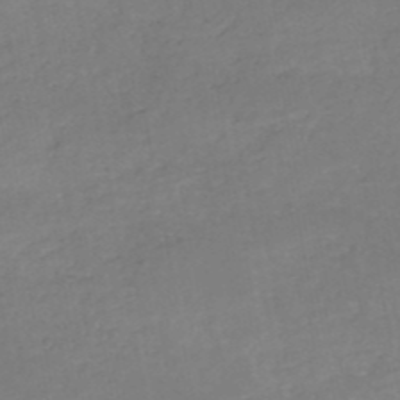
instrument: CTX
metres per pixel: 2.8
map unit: HNb
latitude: -51.0675
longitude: -50.3845
